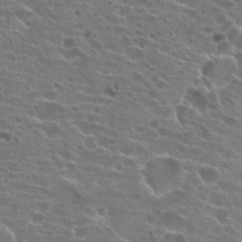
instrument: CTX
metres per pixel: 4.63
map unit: Hto
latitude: 22.0633
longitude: -41.8961
